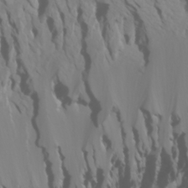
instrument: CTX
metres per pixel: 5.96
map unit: Htu
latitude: -6.5196
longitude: -70.5735
